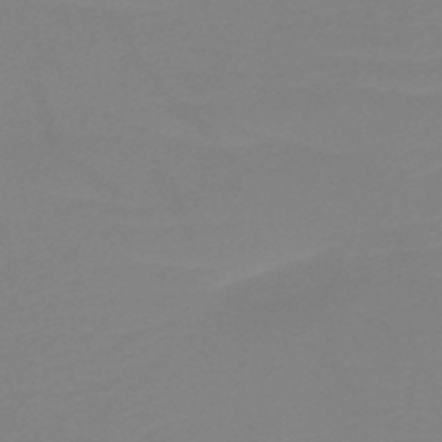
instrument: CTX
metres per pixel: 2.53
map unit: HNb
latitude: -49.0298
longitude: -51.4426
